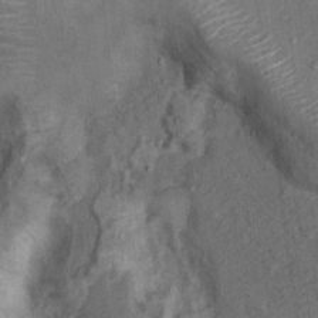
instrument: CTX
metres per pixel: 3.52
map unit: Hto
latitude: 15.7639
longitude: -31.7828
